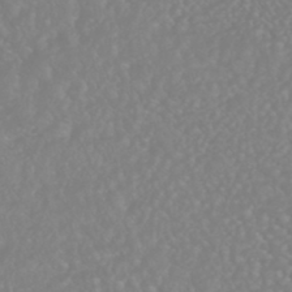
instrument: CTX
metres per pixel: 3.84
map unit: HNhu
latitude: -46.6518
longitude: 97.4644
